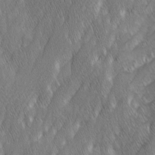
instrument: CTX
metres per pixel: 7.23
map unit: Ave
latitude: 9.4615
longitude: -105.6127
